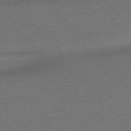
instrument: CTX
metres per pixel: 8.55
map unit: Ap
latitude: -75.8990
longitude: -94.1578
